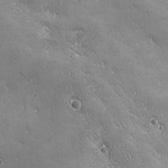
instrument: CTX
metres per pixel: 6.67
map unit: Ave
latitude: -7.4832
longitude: -121.4994
